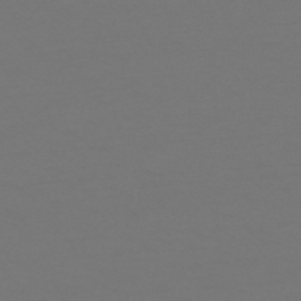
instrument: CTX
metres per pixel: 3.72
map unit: HNb
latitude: -51.7855
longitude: -43.4238
